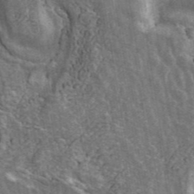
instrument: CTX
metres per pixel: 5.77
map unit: ANa
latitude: 42.6680
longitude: 16.4062
